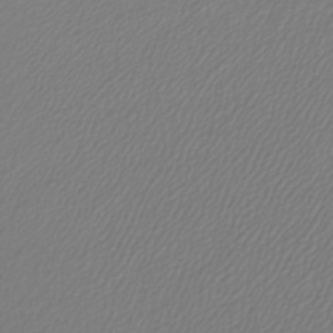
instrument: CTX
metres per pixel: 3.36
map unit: lHb
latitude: -41.8044
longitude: 61.3888
